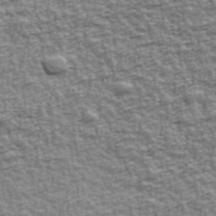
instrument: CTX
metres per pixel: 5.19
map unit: Ave
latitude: 42.4979
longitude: -112.7057
